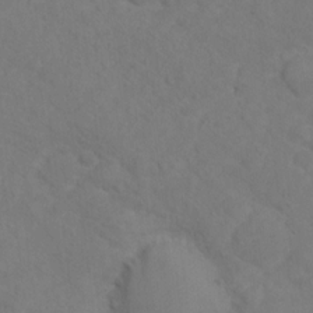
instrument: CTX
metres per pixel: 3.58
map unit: Hto
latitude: 12.1956
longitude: -37.3293
